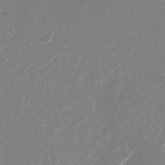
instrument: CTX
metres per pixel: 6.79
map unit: Nhu
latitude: -27.9367
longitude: -71.6505
